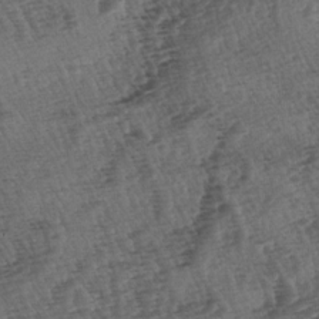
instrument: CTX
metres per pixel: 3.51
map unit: lAa
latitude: -3.6910
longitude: -122.8758
